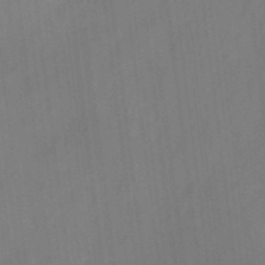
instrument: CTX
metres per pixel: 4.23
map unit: eHh
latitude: 4.0822
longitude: -73.6883
